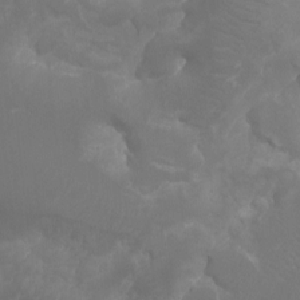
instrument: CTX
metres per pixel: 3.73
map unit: Htu
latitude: -5.2942
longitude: -75.0647
